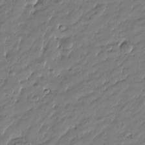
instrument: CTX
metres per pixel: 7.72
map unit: Htu
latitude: -5.5588
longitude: 177.4077
